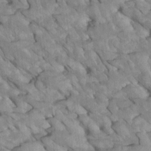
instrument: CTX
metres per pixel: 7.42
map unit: Htu
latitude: 1.5560
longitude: 145.1242
